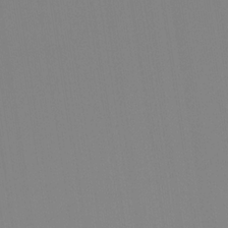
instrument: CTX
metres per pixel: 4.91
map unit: Ht
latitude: -13.9367
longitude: -51.4615
